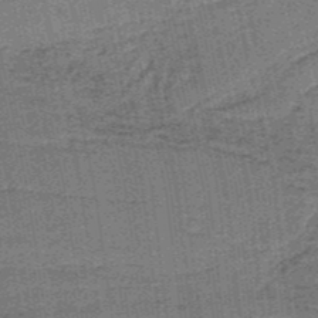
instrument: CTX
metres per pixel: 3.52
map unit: lHb
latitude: -37.7288
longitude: 57.5777
